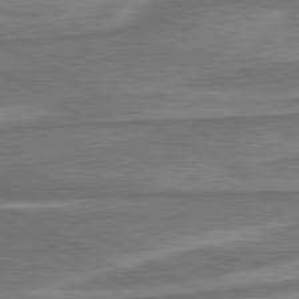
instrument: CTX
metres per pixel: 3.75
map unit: lApd
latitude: 80.5546
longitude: -178.3657
